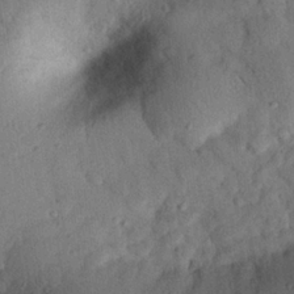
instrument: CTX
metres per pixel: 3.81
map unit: eHh
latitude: 25.9717
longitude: -76.0633
